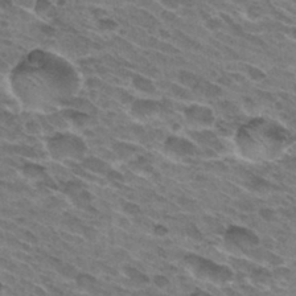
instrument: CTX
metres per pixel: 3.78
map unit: Hto
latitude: 31.3860
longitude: -45.2726
